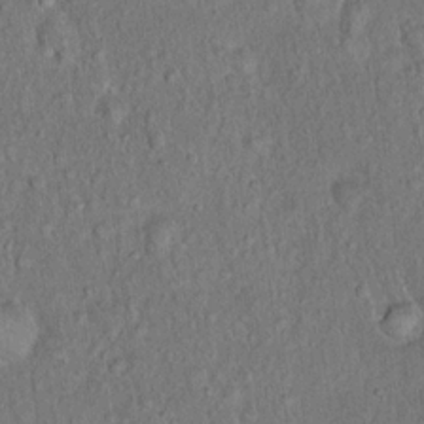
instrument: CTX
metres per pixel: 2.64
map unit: Hto
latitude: 15.7072
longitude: -40.8191
